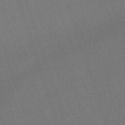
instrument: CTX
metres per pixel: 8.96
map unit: eHh
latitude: -63.8044
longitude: 50.6140
